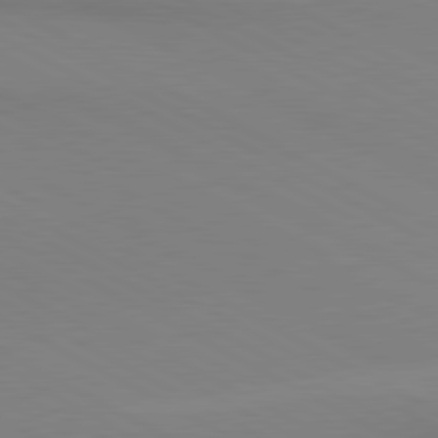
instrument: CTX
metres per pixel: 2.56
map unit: lApd
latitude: 80.4790
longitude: 139.0109
